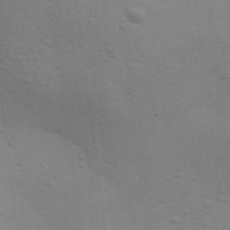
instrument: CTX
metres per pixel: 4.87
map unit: Aa
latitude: 30.9325
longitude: -144.6679
